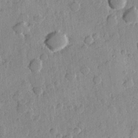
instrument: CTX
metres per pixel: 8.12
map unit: Hve
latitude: 23.5560
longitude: 149.1620
